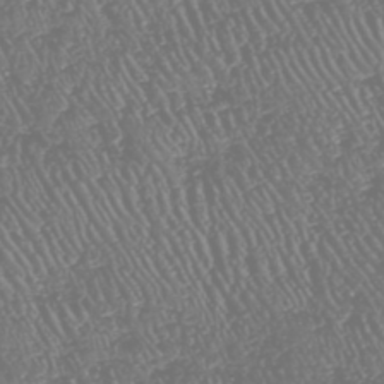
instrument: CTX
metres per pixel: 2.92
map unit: HNhu
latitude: -47.7666
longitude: 29.1053
